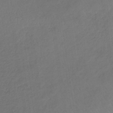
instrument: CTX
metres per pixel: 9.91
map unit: lHb
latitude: -36.7085
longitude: 69.2564
